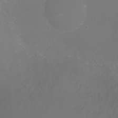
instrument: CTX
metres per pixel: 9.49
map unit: Ht
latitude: -6.4818
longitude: -27.1025
